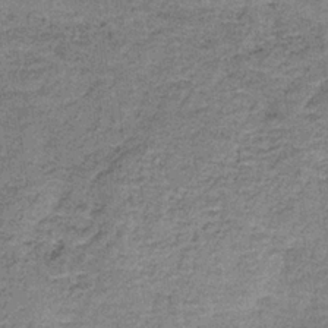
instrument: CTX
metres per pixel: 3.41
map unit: HNb
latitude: -35.3510
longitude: 52.8219
